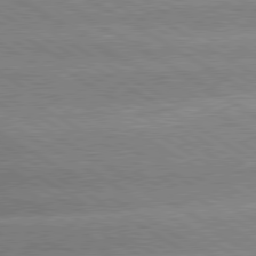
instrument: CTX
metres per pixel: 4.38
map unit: lApd
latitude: 80.0255
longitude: -135.6316
